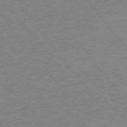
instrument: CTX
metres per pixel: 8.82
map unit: Ap
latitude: -75.6155
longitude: -82.0633
